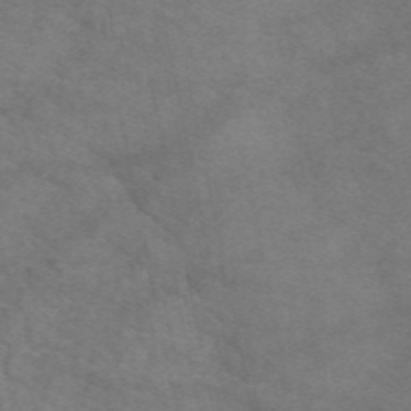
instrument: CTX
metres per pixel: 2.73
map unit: eAb
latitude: 50.3656
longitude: 106.8219
